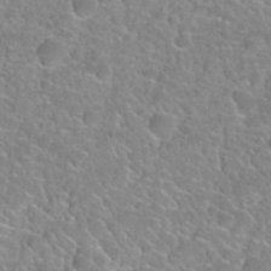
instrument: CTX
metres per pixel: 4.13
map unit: Nhu
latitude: 28.0255
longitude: -52.3845
